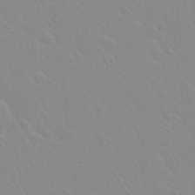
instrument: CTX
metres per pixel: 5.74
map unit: Hto
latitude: 20.9703
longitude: -33.4049
